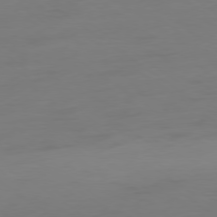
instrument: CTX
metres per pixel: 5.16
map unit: Ap
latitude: -79.4832
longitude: -65.8205
